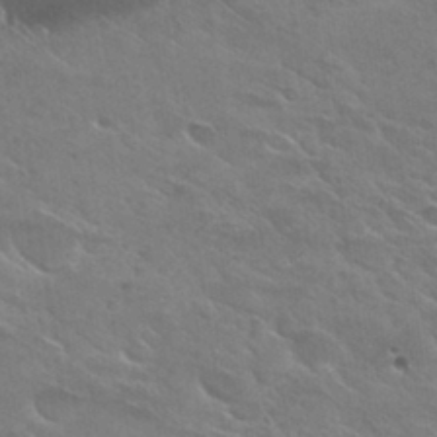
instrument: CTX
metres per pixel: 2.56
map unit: Hto
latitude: 29.8583
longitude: -43.2159
